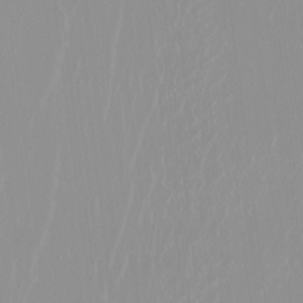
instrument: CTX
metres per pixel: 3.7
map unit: HNhu
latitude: -0.6897
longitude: -6.3278
